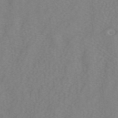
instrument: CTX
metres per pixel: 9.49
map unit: ANa
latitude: 37.8395
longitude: 24.0094
